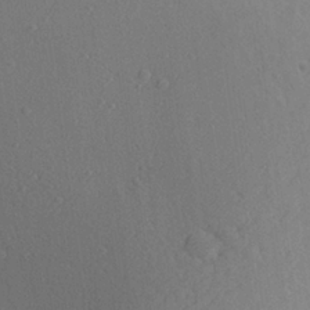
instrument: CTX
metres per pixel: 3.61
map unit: Aa
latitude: 27.3104
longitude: -142.6869
